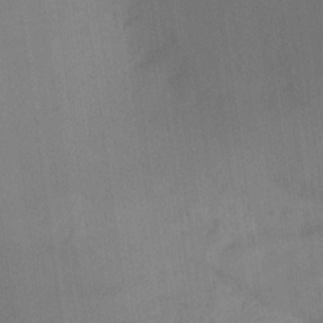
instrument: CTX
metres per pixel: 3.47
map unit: Ave
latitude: 21.3293
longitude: -138.2333
